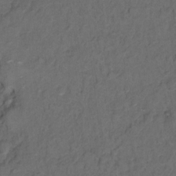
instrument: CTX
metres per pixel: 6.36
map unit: Hto
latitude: 5.8016
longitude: -36.1011
